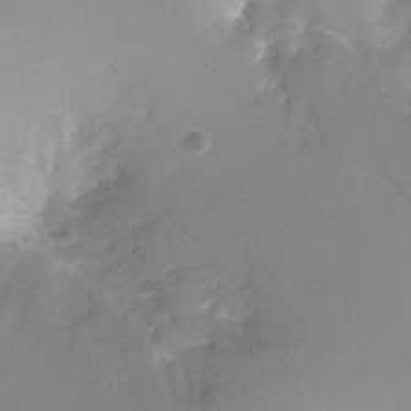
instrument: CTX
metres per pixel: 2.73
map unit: Ht
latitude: -10.5763
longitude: -44.5168
